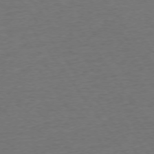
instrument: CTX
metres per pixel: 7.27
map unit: Ap
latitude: -75.2187
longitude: -89.8962
